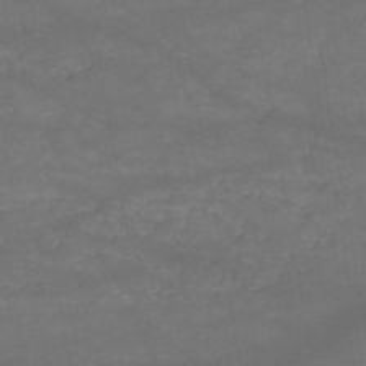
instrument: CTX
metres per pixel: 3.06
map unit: HNb
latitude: -51.4265
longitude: -39.9339
